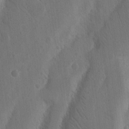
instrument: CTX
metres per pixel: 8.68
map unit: Nhu
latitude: 15.4238
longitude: -77.4237
